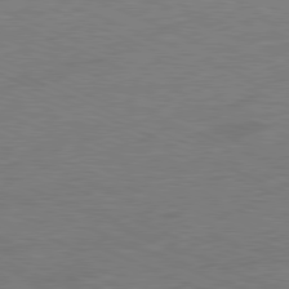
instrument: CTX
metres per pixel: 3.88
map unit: Ap
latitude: -81.5588
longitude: -84.0633
